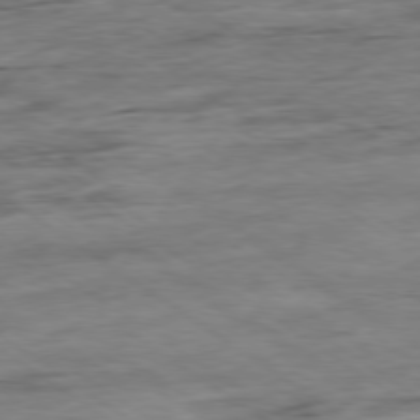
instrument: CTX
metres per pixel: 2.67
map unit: Hpe
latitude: -79.3698
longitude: -21.7828
